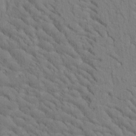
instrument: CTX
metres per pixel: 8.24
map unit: Htu
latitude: -1.6533
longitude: 172.3495
